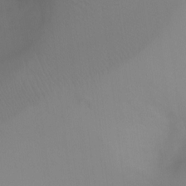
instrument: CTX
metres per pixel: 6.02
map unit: Ht
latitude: -3.9556
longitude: -27.7261
